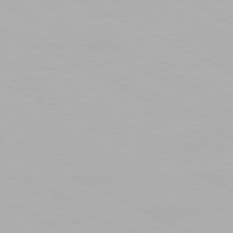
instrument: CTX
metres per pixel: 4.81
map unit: Hpe
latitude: -81.4833
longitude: 18.4251
